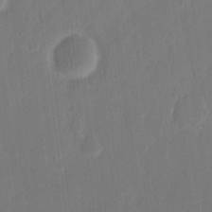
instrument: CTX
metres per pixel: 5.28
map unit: eHh
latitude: 13.4238
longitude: -70.8569
